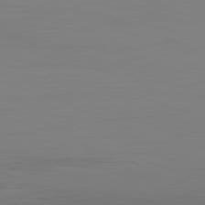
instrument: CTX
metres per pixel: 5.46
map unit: Hpe
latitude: -82.3117
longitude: 7.8611
